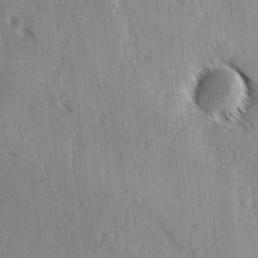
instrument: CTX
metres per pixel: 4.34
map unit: lAvf
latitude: -4.1794
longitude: -113.4237
